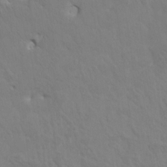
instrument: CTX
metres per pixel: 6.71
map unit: HNhu
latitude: 7.3860
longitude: -4.5357
